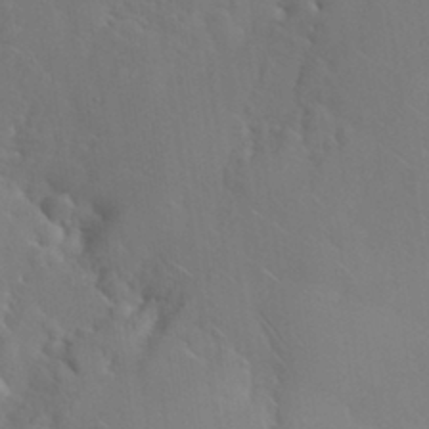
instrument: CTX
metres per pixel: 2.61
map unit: Nhu
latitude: 30.8380
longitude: -57.4804
